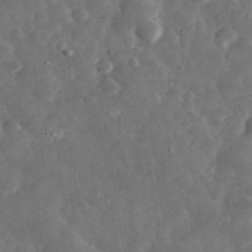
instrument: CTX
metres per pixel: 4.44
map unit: eHh
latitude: 33.8394
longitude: -69.1214
